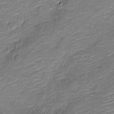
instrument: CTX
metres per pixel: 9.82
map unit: Nve
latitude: -17.7100
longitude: 107.3321
